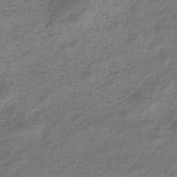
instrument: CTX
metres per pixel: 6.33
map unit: eHb
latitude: -36.3495
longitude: 80.3873
